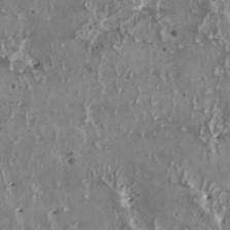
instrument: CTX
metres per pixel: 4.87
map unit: HNhu
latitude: 2.0633
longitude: 5.6155
